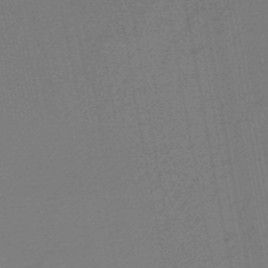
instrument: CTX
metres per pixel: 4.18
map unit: HNb
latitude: -48.5385
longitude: 59.6721
